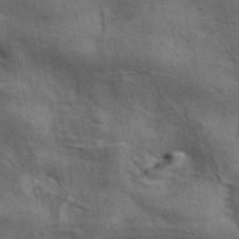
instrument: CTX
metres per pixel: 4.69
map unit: ANa
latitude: 41.9528
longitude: 16.0094
